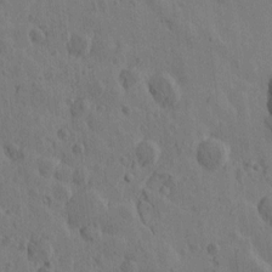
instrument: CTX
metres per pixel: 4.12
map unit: Htu
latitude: -0.0661
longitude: -175.9339
